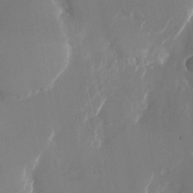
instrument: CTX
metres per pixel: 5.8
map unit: Nhu
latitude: -23.9745
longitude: -73.0459
